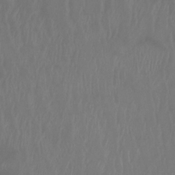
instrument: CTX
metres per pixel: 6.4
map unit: Ht
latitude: -14.1984
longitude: -44.2522
